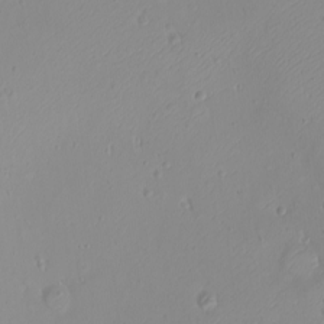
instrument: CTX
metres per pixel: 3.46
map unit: eHh
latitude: -9.6722
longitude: -68.8758
